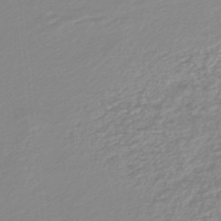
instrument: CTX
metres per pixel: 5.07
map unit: lHb
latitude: -45.5399
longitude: 65.3132
